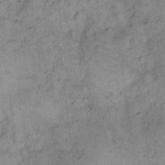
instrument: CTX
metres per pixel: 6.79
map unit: eHh
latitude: 15.0648
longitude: -66.0822
